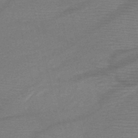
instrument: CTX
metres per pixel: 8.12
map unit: HNb
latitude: -49.6911
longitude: -42.3845
